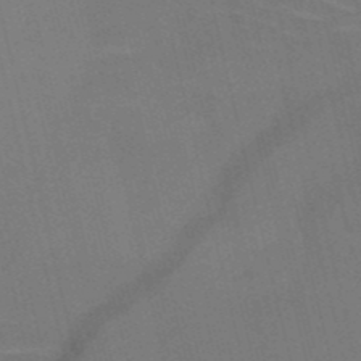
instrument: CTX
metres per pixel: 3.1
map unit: HNb
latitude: -50.9542
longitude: -45.1214
